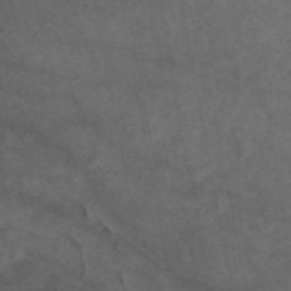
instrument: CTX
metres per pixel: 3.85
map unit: eAb
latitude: 47.1215
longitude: 117.1998
